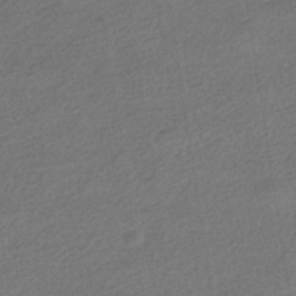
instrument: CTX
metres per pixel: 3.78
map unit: HNhu
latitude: -41.5210
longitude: 96.2173
